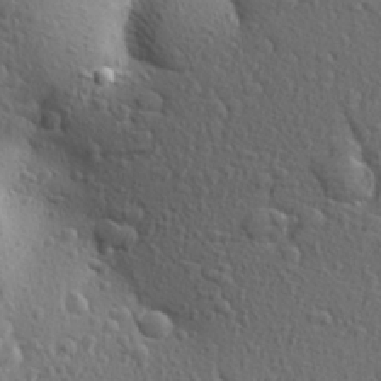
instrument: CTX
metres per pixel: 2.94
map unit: Aa
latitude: 26.7057
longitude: -144.3089
